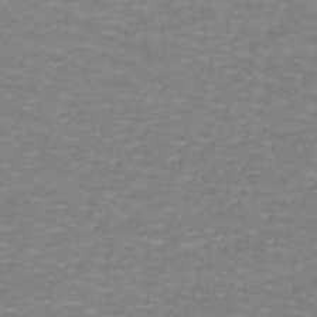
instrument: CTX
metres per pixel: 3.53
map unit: lHb
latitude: -41.7855
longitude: 56.1228
